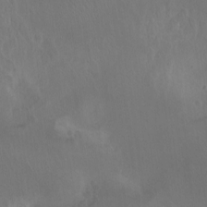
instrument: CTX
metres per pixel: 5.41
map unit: Hto
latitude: -13.1809
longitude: -41.6315
